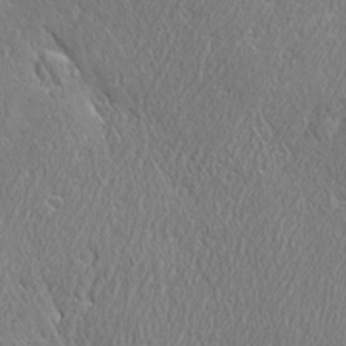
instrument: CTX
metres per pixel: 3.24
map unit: Ave
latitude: 21.7450
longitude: -136.4790
